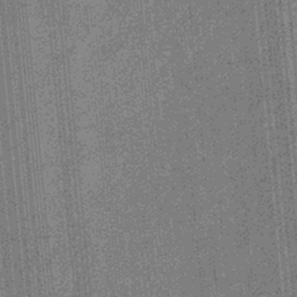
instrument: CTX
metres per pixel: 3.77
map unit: eHb
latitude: -31.2376
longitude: 73.6155
